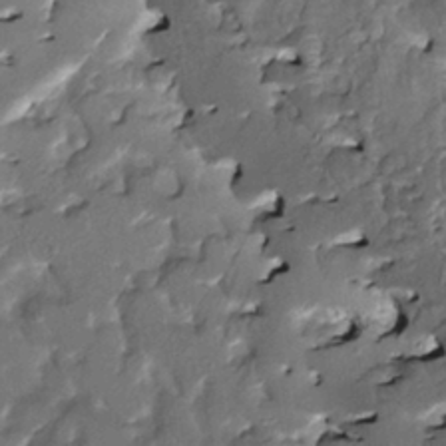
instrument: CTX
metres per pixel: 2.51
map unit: HNhu
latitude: 4.1200
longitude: 8.6707
